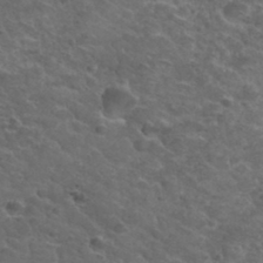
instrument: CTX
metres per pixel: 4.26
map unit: Hto
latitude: 33.3860
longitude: -49.9717
